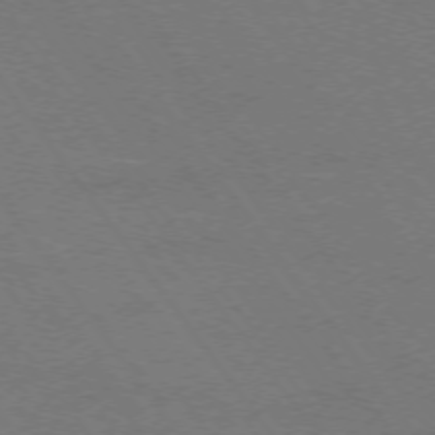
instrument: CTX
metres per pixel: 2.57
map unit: Ap
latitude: -75.2754
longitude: -75.4238
